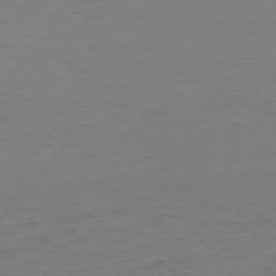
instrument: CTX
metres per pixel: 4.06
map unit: Ap
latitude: -75.5777
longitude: -89.4238
